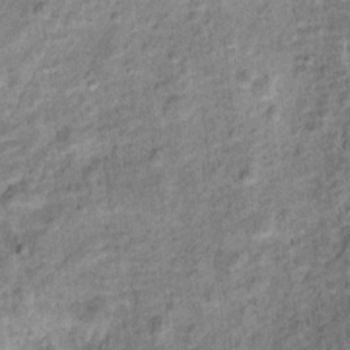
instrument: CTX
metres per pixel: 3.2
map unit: Ht
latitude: 10.1767
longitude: -38.9891
